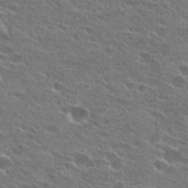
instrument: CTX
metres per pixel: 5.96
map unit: Hto
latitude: 26.0255
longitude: -44.0633
